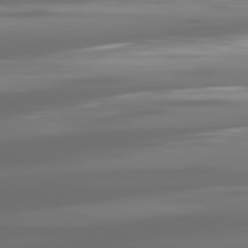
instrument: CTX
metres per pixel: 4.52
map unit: lApd
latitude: 80.9136
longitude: -138.6679
